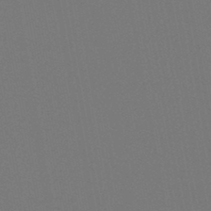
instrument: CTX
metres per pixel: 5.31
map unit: lHb
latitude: -46.8219
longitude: 68.3117
